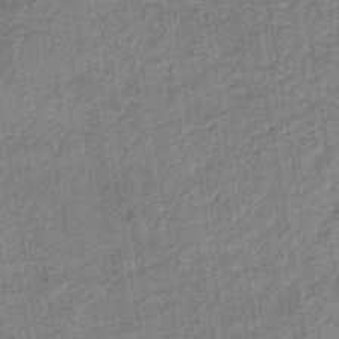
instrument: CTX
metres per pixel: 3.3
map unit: lHb
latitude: -39.3510
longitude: 74.2173
